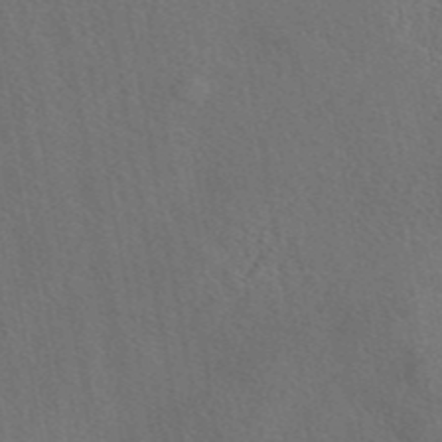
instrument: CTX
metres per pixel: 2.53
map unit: eAb
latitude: 43.9528
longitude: 109.8800
